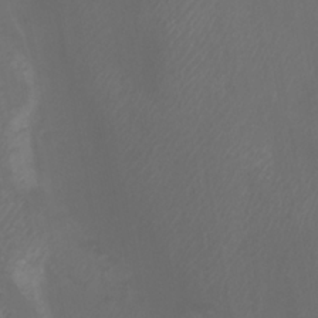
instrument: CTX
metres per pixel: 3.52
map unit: Nhu
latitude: -7.9367
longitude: -75.6316
